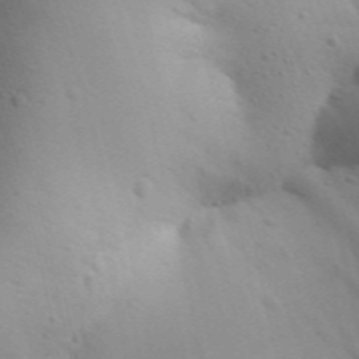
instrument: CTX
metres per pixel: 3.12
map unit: Aa
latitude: 29.7260
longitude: -146.6113
